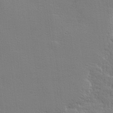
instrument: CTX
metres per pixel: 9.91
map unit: lHvf
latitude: 24.8380
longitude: 143.6721
